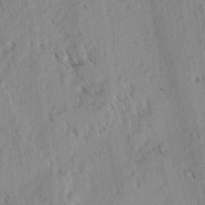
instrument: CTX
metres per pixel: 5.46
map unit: lAvf
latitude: -4.5384
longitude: -113.8205
